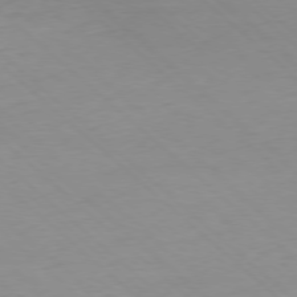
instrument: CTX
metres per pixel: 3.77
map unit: Ap
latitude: -77.7289
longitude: -90.1200
